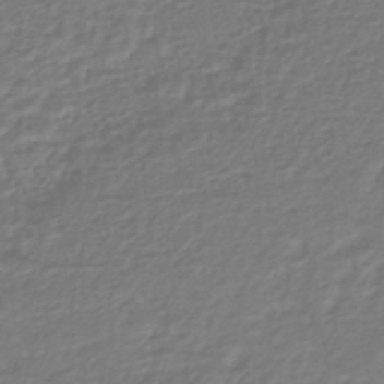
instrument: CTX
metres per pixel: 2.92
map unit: HNhu
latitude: -46.5007
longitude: 96.5385
